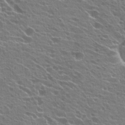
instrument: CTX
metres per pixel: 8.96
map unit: Hto
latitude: 22.4034
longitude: -40.1955
